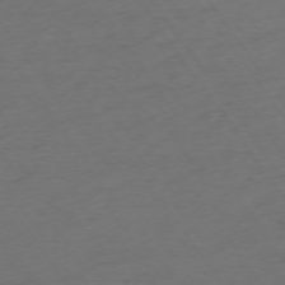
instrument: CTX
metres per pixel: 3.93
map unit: Ap
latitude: -74.5574
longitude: -71.8772
